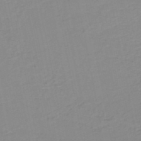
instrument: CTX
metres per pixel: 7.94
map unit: HNb
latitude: -51.5399
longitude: -50.1766
